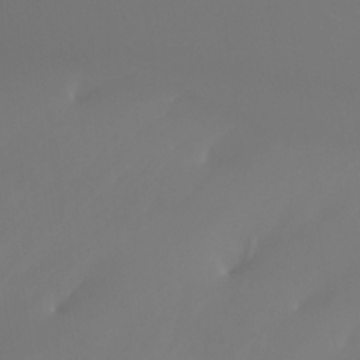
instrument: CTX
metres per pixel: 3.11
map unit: Htu
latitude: -15.3888
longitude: -47.2348
